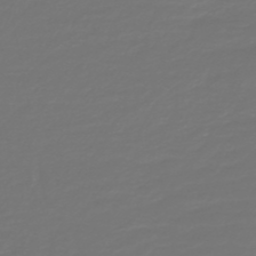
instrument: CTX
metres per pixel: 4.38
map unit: HNb
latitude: -47.2754
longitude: 54.4629
